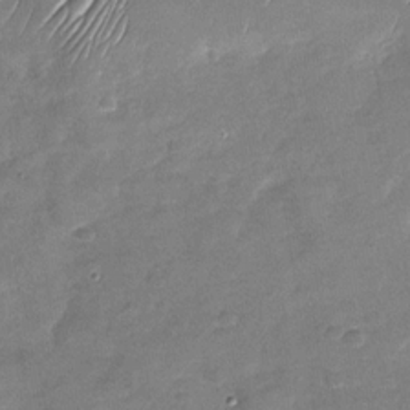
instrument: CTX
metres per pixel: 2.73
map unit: Nhu
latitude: -27.8800
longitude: -62.4034
